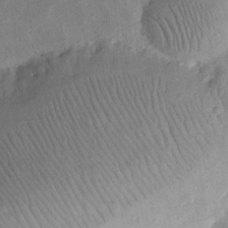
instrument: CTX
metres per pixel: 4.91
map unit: eHh
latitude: 23.6505
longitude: -67.8016
